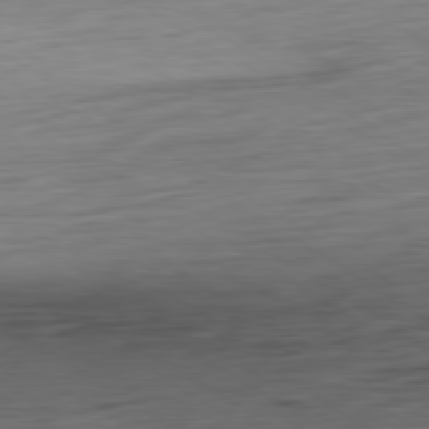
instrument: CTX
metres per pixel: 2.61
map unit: Ap
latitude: -80.5007
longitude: -69.2159
